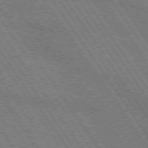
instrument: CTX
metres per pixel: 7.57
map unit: lApd
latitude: 74.8380
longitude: -80.0633
